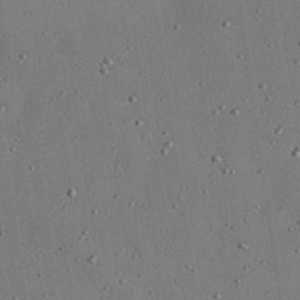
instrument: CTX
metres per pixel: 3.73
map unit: Nhu
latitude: 29.0458
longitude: -69.4238
